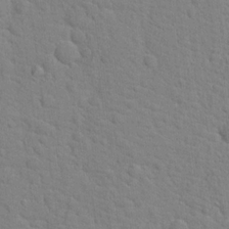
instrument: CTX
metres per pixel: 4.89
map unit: Hto
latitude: 18.1955
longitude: -34.7813
